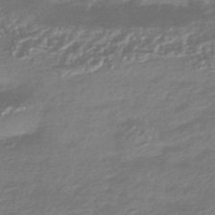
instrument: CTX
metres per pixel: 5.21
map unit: HNhu
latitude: -44.5007
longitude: 93.5966
